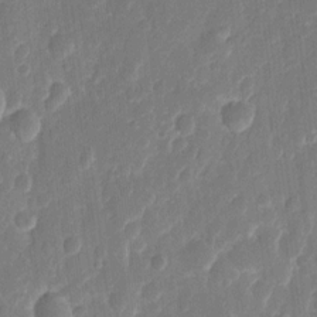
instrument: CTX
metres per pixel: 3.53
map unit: eHh
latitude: 10.5924
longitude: -70.7624
